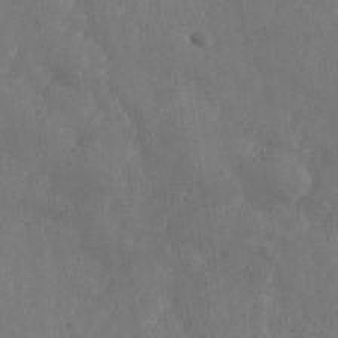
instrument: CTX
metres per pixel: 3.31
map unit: Nhe
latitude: -37.0675
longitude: 139.4266
